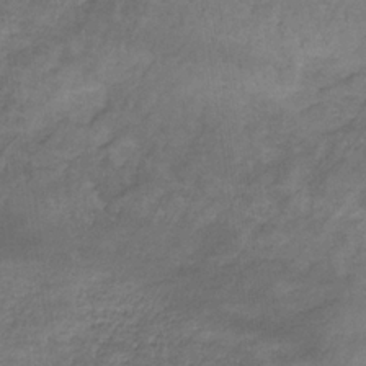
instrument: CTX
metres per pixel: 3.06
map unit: lHb
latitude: -32.9164
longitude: 68.9541
